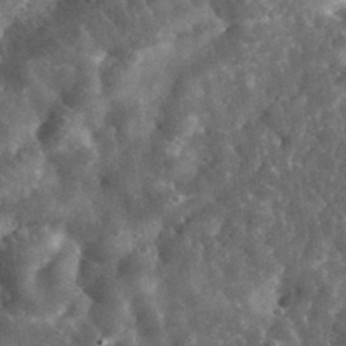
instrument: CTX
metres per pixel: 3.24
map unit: eHh
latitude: 34.1388
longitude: -78.5924
